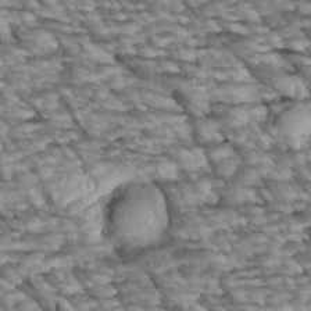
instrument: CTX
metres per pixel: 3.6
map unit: Htu
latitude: 2.4412
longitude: 143.6343
